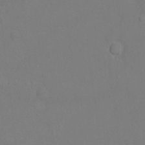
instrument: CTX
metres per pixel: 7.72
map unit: Hto
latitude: -6.8597
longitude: -35.3292
